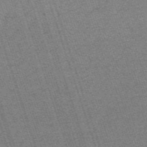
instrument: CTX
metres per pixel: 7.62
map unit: HNb
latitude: -56.0094
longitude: -44.5357
